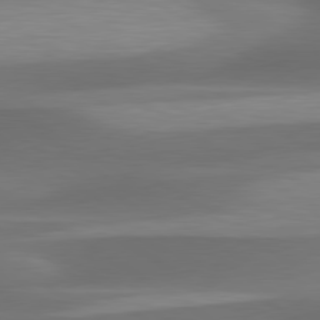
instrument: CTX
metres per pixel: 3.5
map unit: lApd
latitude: 79.9339
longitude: -87.1592
